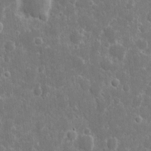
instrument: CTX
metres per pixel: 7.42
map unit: eHh
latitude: 7.8961
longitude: -70.2144
